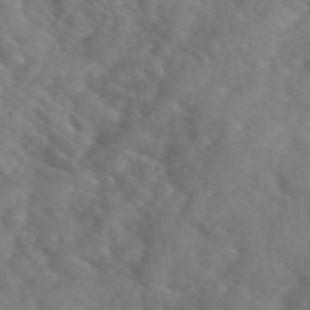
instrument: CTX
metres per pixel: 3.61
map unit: eHh
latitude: 40.6112
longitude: -56.8757
